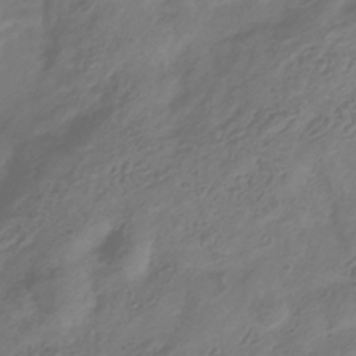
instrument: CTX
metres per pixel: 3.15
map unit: Hve
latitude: -35.4643
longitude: 88.9541
